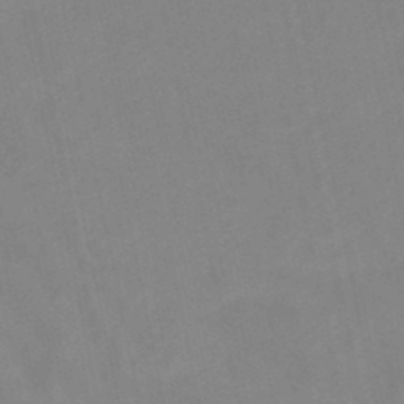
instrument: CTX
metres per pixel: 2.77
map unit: lHb
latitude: -48.3307
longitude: 84.0661
